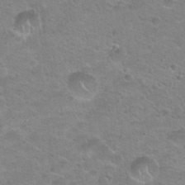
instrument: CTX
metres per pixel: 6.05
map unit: Hto
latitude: 21.7828
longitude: -50.0255
